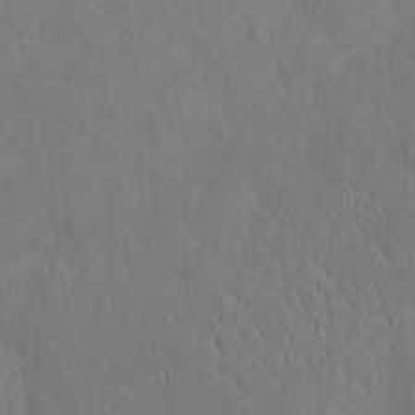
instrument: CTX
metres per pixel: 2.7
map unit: Ht
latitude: -10.0094
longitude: -23.4048
